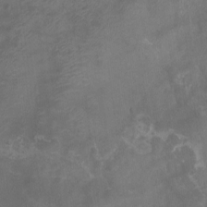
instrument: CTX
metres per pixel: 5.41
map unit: Nhu
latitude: -9.9178
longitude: -70.3845
